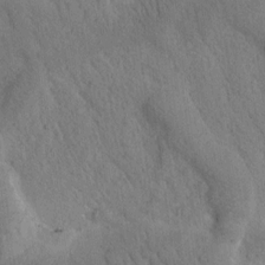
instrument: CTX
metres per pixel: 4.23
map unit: Htu
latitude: -0.2551
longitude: 174.5573
